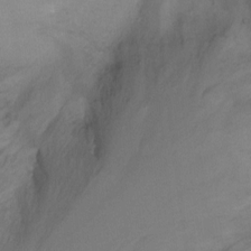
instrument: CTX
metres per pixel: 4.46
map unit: Ht
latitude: -11.3321
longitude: -34.2711
